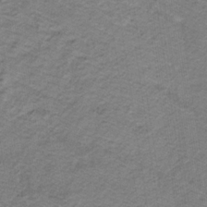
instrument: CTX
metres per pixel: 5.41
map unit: lHb
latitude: -32.2929
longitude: 65.1809
